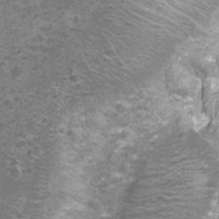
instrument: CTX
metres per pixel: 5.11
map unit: Nhu
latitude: 3.4615
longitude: -17.6504
